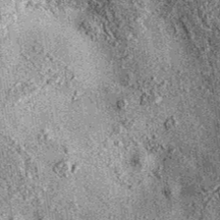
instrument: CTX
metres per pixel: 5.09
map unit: eAb
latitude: 36.5546
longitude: 111.3699
